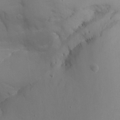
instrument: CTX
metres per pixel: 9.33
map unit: Aa
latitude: -7.4454
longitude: -78.2145
